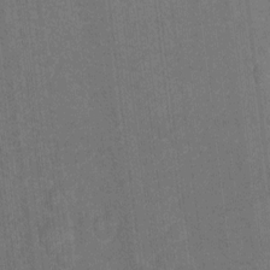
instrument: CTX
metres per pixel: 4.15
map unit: Ht
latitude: -10.0661
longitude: -36.0444
